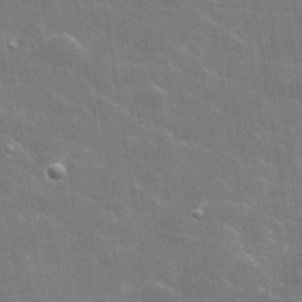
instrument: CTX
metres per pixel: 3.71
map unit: lHvf
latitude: 36.0255
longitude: -92.0633
